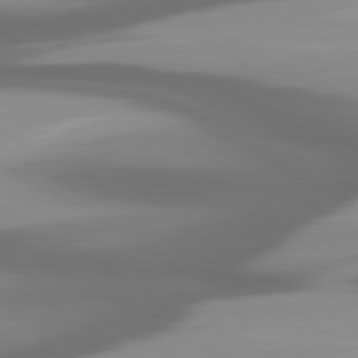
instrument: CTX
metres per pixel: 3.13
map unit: lApd
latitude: 80.1011
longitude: -139.3859
